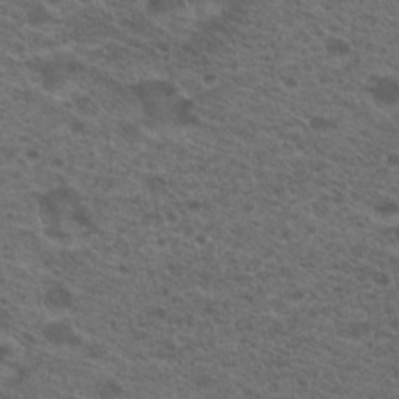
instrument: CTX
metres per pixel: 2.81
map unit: Hto
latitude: 19.9339
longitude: -39.3104
